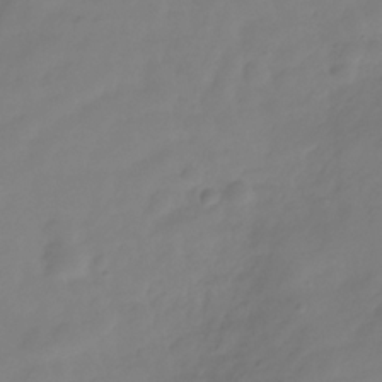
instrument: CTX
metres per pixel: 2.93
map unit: Hve
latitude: -31.7855
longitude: 92.2928
